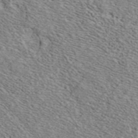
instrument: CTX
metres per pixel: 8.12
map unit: ANa
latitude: 40.2333
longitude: 20.1794
